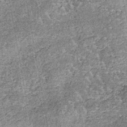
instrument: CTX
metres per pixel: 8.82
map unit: lHb
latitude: -38.8408
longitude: 64.8597
